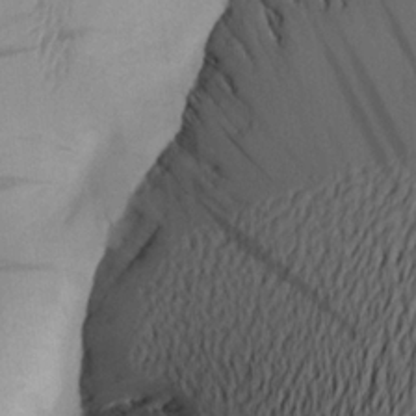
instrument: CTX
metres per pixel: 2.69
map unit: Aa
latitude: 20.6491
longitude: -145.0836
